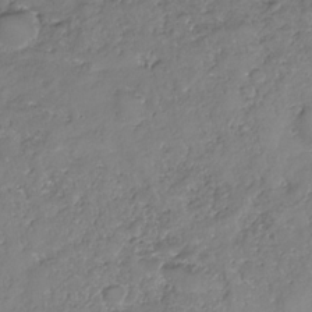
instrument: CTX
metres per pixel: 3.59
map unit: Nhe
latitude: -32.3873
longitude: -93.9150
